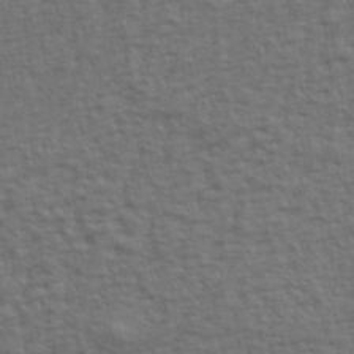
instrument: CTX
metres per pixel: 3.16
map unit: eHh
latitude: 34.7435
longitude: -133.1970
